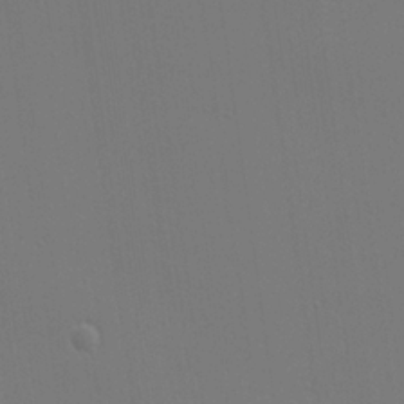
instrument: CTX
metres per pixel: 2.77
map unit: Ave
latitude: 23.5182
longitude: -135.9339
